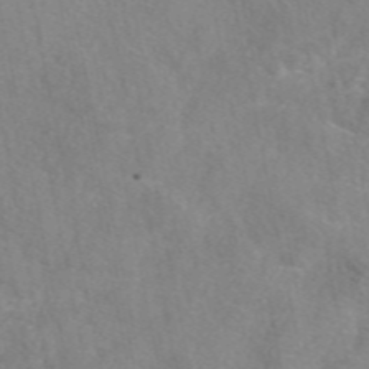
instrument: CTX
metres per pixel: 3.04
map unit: eAb
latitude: 48.1389
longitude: 111.4832
